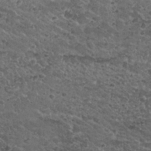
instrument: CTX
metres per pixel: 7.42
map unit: Nhu
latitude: 29.6127
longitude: -53.3671
